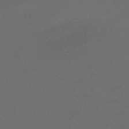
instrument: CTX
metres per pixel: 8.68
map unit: HNb
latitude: -47.0675
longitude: -35.2726
